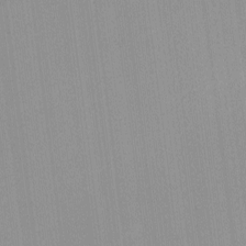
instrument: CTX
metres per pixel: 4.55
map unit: lHvf
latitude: -12.9353
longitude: -103.1214
